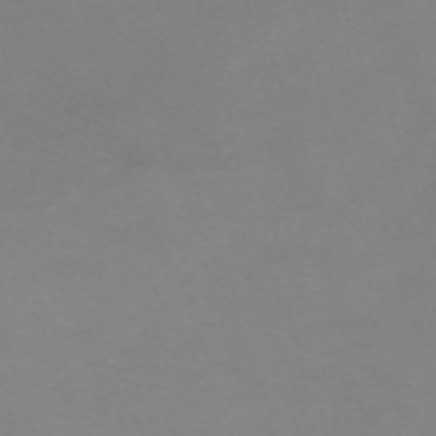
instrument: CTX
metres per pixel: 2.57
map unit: eHh
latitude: -63.4265
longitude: 49.1620
